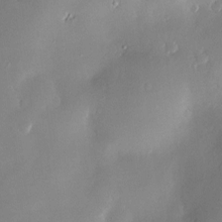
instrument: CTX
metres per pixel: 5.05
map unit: Hve
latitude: -9.8800
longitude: 174.5762
